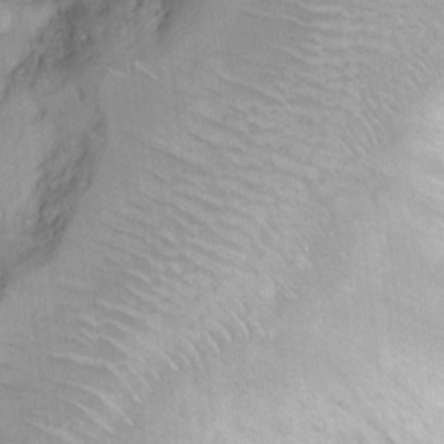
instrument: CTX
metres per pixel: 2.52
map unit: Hto
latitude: 6.8380
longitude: -36.0822
